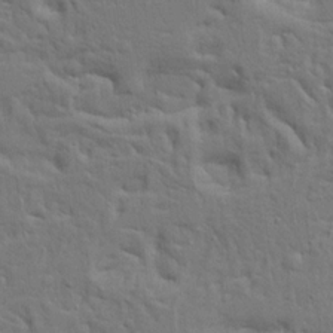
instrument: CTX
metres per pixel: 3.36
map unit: Ave
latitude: 17.1970
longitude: -141.3103
